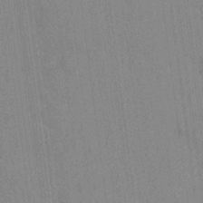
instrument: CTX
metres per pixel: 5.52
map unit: Nhu
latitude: 13.5938
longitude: -36.0822
